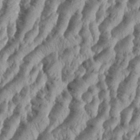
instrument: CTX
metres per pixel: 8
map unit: Aa
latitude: 34.4601
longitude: -137.0081
